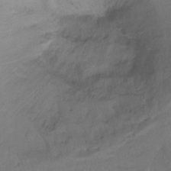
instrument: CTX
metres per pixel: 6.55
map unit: Hto
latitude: -14.0472
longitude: -43.7261
